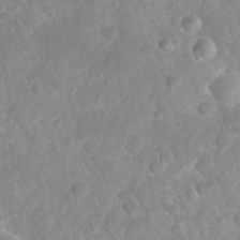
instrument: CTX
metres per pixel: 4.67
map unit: Nhu
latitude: 26.9892
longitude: -63.6127
